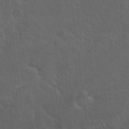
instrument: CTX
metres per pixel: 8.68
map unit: Hto
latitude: 19.4615
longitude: -54.1011
